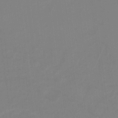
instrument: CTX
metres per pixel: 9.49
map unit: Hto
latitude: -8.6140
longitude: -43.9339
